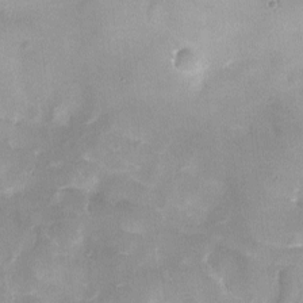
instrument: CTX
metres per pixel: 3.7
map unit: Ave
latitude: -9.4265
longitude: -122.5168
